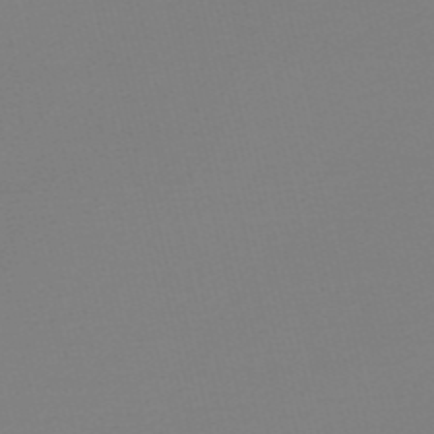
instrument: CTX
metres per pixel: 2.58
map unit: Nve
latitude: -57.0108
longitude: 62.1416
